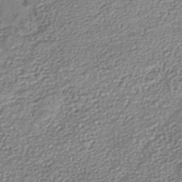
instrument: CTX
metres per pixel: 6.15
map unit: Nhe
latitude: -40.3306
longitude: -110.9136
